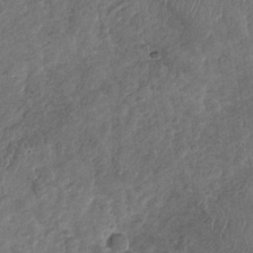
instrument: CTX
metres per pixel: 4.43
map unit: Nhu
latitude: -31.2187
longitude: -62.0255
